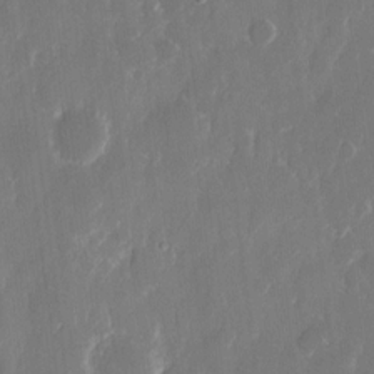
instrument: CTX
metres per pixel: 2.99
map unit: eHh
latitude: 11.5560
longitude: -71.6883
